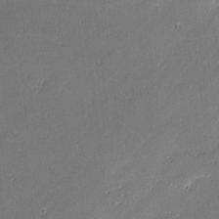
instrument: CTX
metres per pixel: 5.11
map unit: lAvf
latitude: -1.3888
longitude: -106.5546
